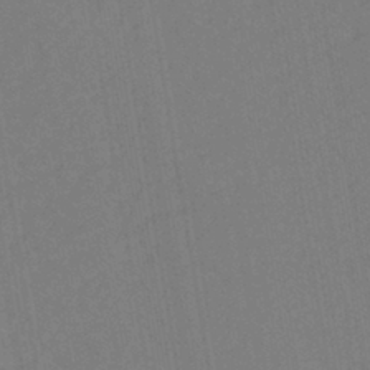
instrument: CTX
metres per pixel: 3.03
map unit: eHh
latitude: -42.8596
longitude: -31.9528
